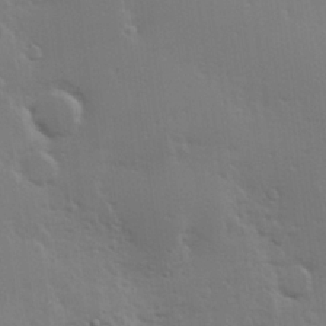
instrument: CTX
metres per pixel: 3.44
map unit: Hve
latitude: 19.5371
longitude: 149.3888
